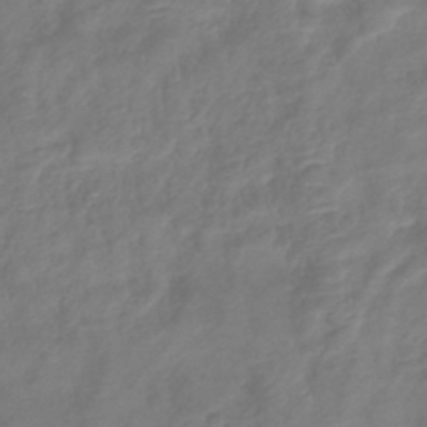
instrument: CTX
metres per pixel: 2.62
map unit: eHb
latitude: -38.4629
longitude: 76.6707
